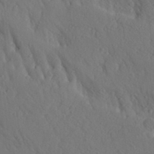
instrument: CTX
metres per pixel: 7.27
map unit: Aa
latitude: 26.0822
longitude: -149.0836
